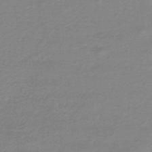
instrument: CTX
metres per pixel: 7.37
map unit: eHb
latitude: -45.4454
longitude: 82.8786
